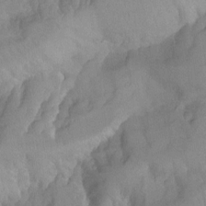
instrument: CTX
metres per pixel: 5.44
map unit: Aa
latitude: -13.2376
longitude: -59.2348
